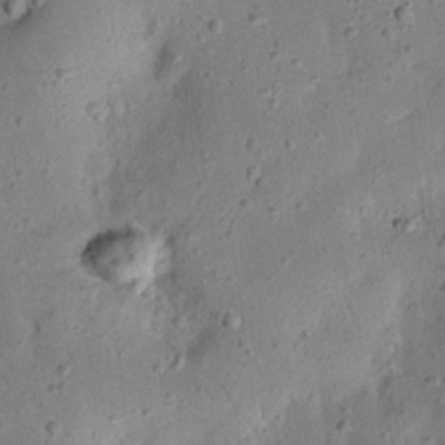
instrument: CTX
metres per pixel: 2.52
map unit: eHh
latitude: 23.1592
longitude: -67.8583
